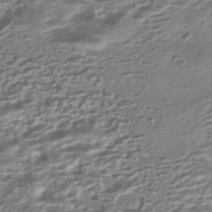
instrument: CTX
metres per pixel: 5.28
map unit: HNhu
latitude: -42.2550
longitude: 100.4251
